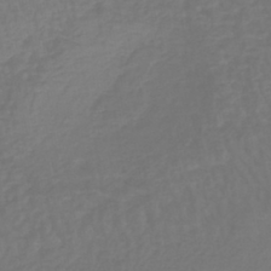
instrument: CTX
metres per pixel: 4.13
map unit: lHb
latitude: -42.3306
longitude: 65.2565
